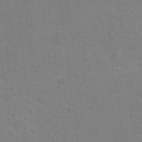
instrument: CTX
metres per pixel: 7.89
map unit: Hto
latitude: 18.7624
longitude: -43.8583
